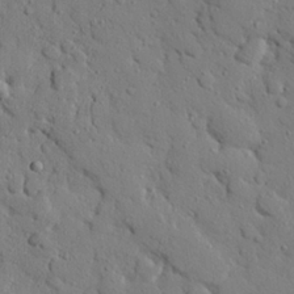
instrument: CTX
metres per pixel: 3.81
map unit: eHh
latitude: 26.6869
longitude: -78.4412
